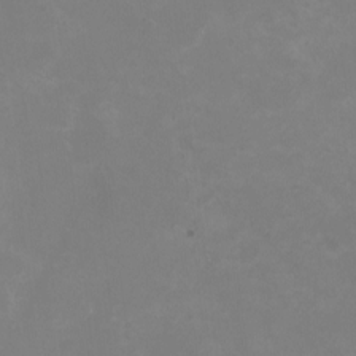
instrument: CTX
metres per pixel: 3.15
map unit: HNhu
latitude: -1.3510
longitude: -4.9892
